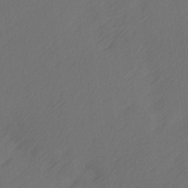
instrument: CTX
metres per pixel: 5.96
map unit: Ave
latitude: 14.3090
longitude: -105.7072
